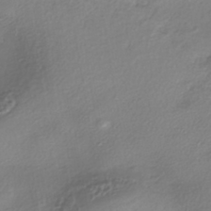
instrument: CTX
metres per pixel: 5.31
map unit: eHh
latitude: -42.1794
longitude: 122.2173
